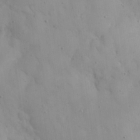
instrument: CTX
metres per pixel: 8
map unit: eHh
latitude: 24.6301
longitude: -64.8002
